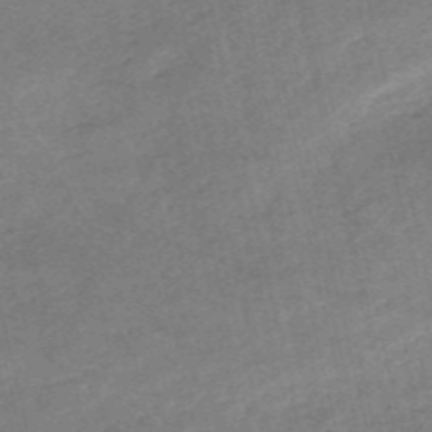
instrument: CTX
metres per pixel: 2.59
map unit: HNb
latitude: -54.9920
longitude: -42.4034
